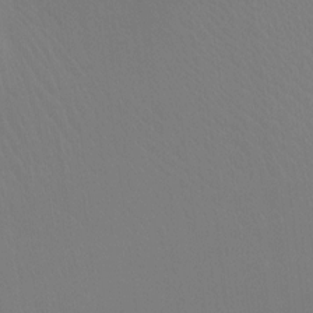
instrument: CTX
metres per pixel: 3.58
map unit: Ht
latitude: -3.2753
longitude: -17.6316
